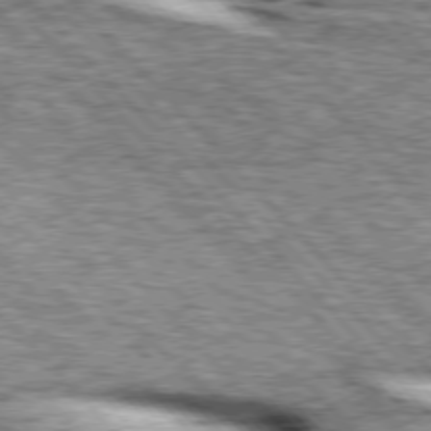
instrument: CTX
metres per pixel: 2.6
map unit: lApd
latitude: 76.1011
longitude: -83.3859
